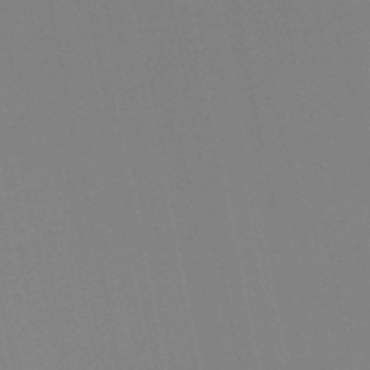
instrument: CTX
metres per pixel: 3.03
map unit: HNb
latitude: -51.1431
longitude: -47.1404
